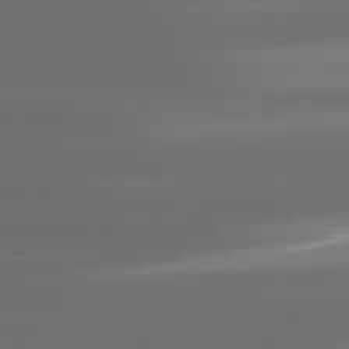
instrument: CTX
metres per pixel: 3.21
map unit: lApd
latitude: 81.4048
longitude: -136.7624
